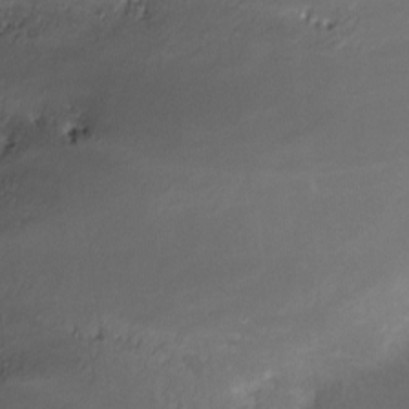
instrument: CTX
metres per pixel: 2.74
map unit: Nve
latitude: -24.7841
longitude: -108.9513
